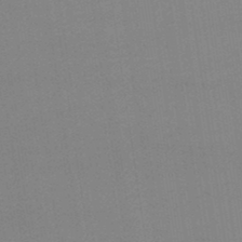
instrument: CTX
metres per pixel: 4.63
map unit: lHb
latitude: -47.5399
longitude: 67.1809
